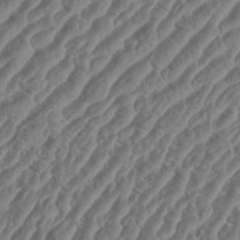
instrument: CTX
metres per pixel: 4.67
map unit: eHh
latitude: 36.2712
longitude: -135.3481
